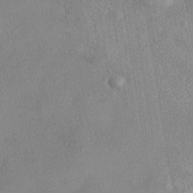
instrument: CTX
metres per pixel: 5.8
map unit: eHh
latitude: -41.2565
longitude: 120.4629
